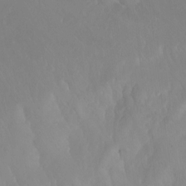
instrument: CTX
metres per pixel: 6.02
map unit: Ht
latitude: -15.1809
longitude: -53.9339
